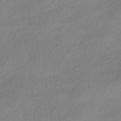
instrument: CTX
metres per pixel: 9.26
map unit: HNhu
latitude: -40.4062
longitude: 92.9164
